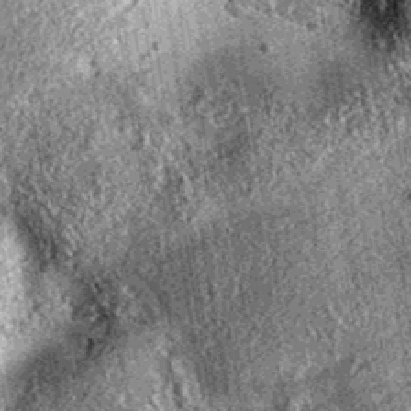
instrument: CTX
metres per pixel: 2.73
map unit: eAb
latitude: 36.2333
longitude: 111.9367
